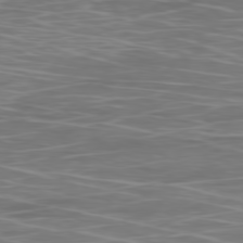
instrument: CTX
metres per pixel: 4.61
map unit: Ap
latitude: -79.8422
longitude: -73.3104
